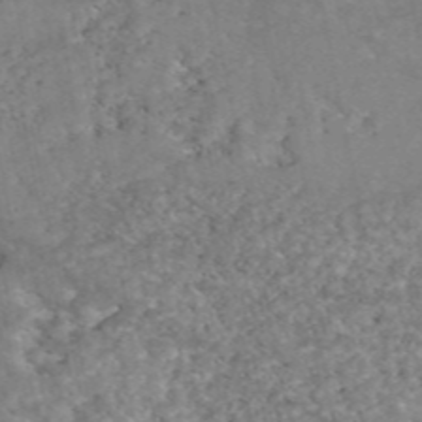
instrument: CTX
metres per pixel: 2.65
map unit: eAb
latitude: 47.7639
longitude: 120.1417
